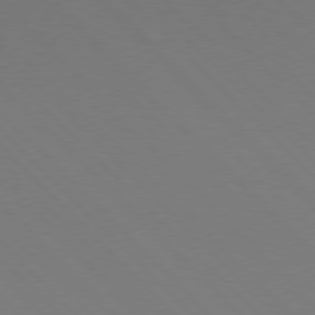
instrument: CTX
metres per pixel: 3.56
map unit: Hpe
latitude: 77.0836
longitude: -125.6127
